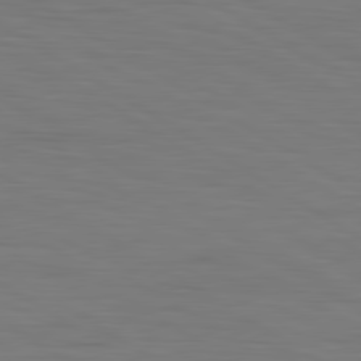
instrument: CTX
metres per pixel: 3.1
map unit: lApd
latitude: 79.9717
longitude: 160.5763
